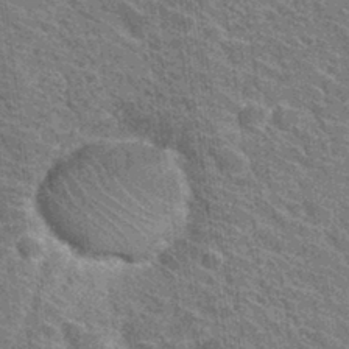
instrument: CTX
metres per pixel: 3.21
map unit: Hto
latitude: 31.4238
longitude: -44.2900
